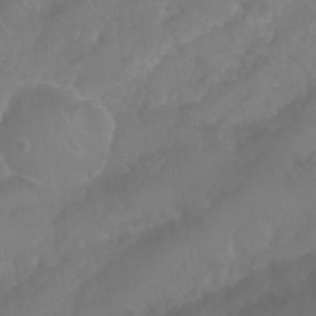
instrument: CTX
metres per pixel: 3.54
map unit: Nhu
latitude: 24.7624
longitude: -62.4790
